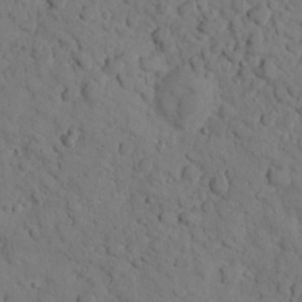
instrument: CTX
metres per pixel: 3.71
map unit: lHvf
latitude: 13.1592
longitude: 178.0472
